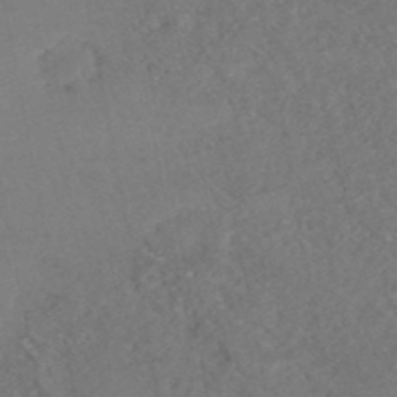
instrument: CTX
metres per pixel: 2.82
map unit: HNhu
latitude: -47.5399
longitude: 96.4629
